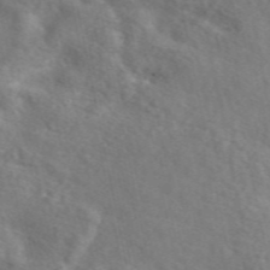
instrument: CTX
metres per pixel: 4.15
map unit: eAb
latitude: 49.2915
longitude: 119.5021
